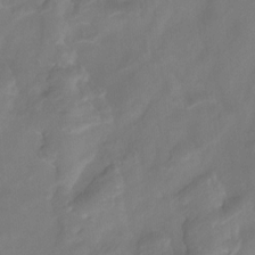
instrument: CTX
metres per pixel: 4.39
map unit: Htu
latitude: -14.2551
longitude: -45.6127
